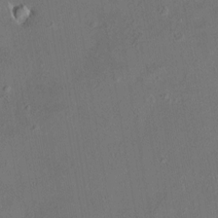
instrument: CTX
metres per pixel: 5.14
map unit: HNhu
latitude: 5.4426
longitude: 14.2929
